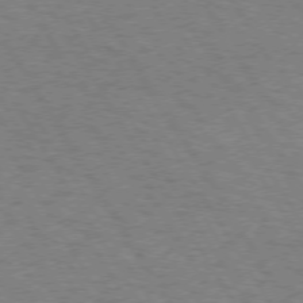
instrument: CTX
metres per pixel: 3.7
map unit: Hpe
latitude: 72.7813
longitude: -129.3104
